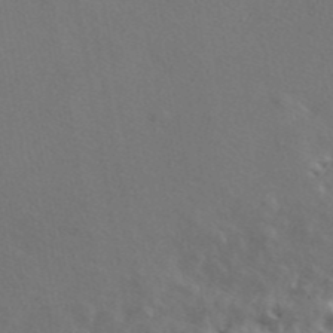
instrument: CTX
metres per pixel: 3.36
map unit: ANa
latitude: 43.5938
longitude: 48.4251
